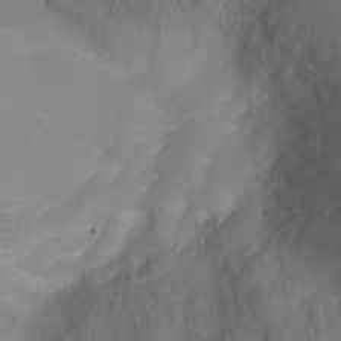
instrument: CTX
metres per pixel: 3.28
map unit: Ht
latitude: -7.1053
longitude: -23.9528
